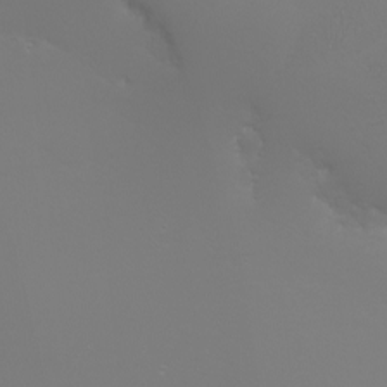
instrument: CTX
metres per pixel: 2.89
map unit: Nhu
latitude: -5.3887
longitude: -79.1592
